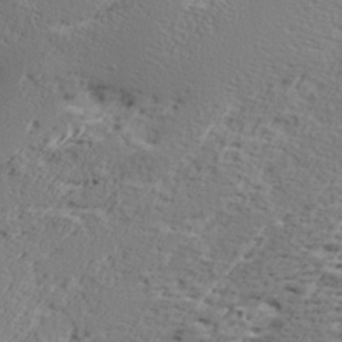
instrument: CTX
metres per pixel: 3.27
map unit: Ave
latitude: 16.7624
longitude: -138.0822
